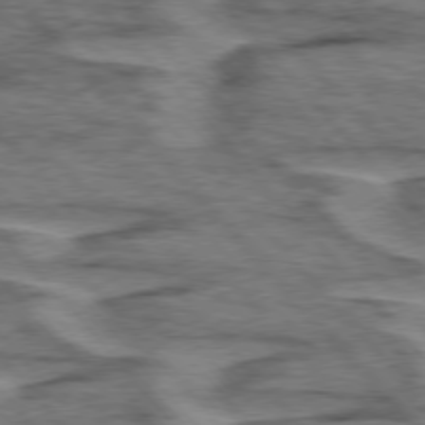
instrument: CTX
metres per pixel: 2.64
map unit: lApd
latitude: 76.1200
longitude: -77.1025
